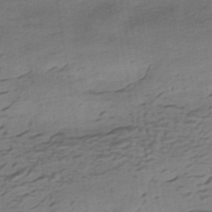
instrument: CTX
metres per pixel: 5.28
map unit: HNhu
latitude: -42.5006
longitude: 103.4643
